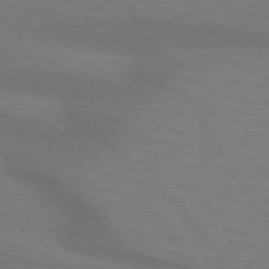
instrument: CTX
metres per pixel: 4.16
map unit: lApd
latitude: 72.5735
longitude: -57.9717
